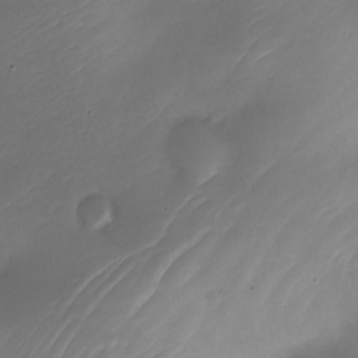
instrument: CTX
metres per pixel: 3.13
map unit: Nhe
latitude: -19.1620
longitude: 144.6896
